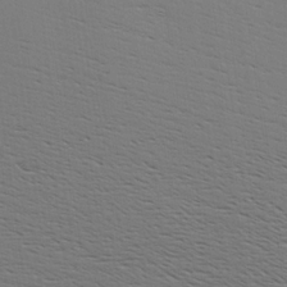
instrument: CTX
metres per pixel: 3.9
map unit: Hve
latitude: 3.6694
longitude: -125.2159
